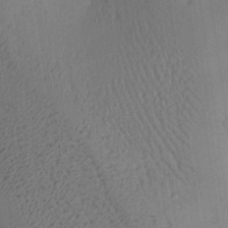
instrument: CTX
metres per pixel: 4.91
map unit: Aa
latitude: 26.8191
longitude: -136.5357
